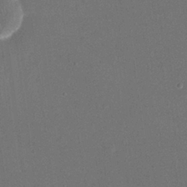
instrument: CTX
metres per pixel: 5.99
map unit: eHh
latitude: 19.1025
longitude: -68.9325
